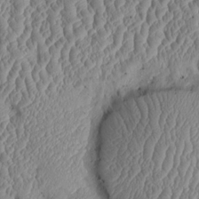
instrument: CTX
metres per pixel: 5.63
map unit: Htu
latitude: 2.2711
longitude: 149.5588
